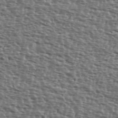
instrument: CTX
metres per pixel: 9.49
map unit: Ave
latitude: 39.9150
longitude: -111.7450
